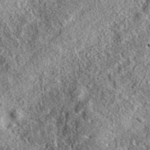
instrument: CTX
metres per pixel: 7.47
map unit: eAb
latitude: 36.8758
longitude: 109.3887
